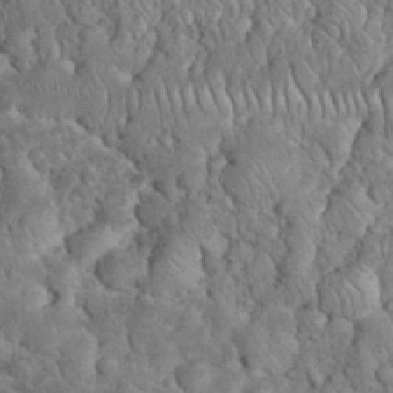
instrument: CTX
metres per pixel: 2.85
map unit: eHh
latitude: 33.3860
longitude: -65.4615
